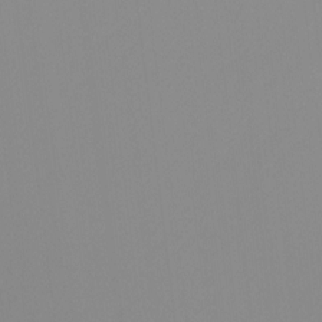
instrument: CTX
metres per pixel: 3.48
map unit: Ht
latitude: -15.0487
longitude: -50.2900
